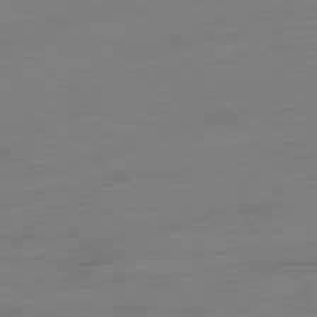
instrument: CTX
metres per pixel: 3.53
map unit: Ap
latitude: -79.1620
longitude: -63.9717
